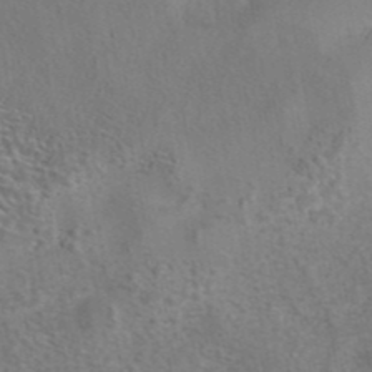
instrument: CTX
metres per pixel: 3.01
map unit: eAb
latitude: 42.3656
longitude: 105.0864
